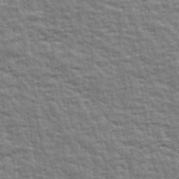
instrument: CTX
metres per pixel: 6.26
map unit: Ave
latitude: 42.9136
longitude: -112.6490
